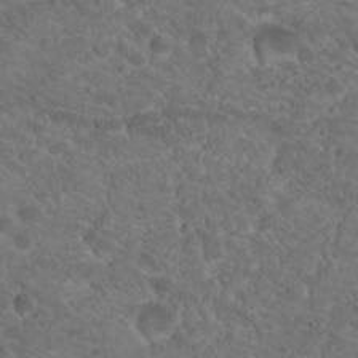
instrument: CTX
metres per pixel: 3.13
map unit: Hto
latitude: 19.2726
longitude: -34.3278
